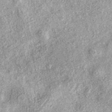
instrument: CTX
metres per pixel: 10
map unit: eAb
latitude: 37.6505
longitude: 106.7652
